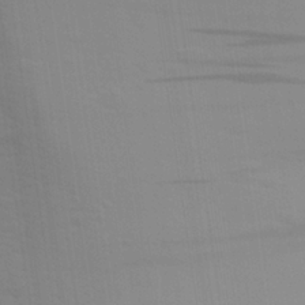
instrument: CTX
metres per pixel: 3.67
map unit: Aa
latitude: 27.1592
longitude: -139.1781
